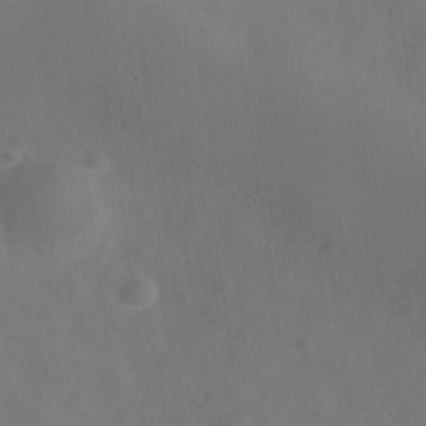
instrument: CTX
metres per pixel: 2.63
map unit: Nhe
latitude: -33.6344
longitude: -87.5749
